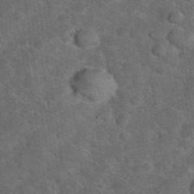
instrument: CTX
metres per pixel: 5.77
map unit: eHh
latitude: 37.6883
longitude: -66.7624
